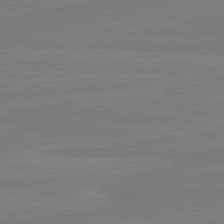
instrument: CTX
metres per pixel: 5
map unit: lApd
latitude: 81.6316
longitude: -178.5357
